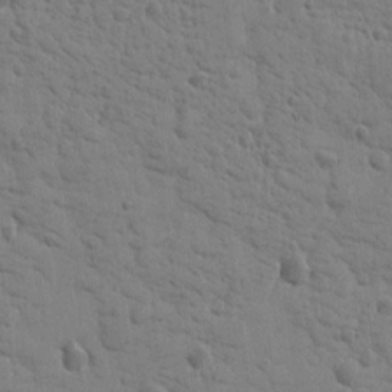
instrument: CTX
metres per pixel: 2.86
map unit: Htu
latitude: 2.0444
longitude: -178.4034
